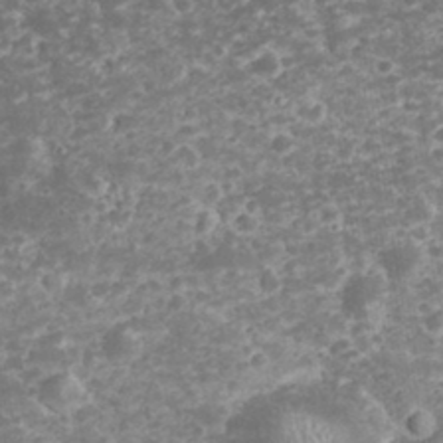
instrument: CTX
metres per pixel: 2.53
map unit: eHh
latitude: 32.8758
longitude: -62.0822
